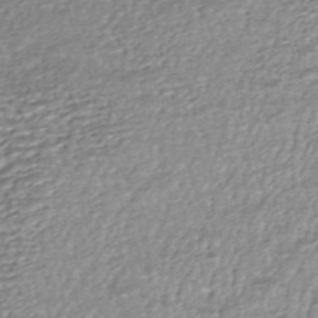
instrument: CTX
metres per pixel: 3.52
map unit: HNhu
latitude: -45.6722
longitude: 105.5777
